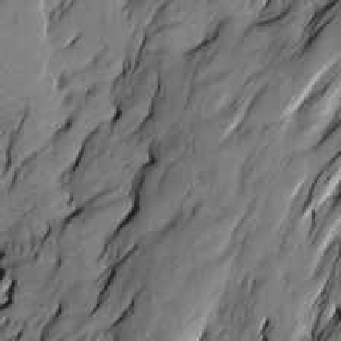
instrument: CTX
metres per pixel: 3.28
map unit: Htu
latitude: -4.5762
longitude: -176.0444
